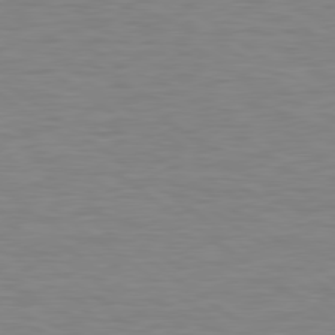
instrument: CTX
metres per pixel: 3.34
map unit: lApd
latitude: 79.1970
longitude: -90.4034
